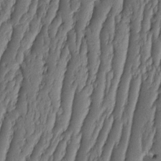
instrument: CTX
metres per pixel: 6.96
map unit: HNhu
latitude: -2.4251
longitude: 13.8422
